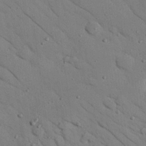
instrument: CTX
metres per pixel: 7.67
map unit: Nhu
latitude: 24.3278
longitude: -74.4034
